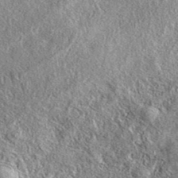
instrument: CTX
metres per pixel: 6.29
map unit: eAb
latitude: 38.6112
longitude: 109.8422
